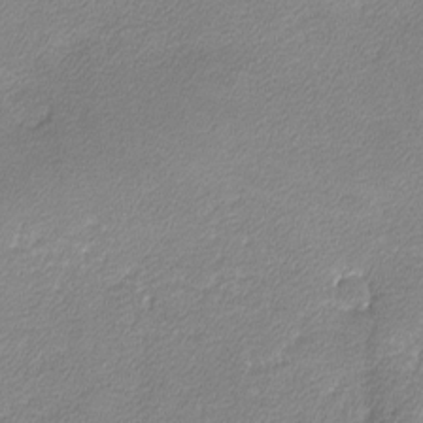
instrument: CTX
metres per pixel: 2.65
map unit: lHvf
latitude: -12.3117
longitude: -102.9891
